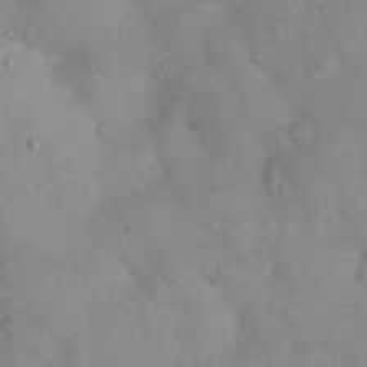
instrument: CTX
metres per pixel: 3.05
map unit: eHh
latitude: 24.4790
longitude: -63.8017
